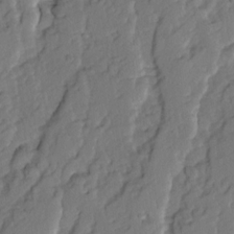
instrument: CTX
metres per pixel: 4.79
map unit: Ave
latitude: 14.6869
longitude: -136.3090
